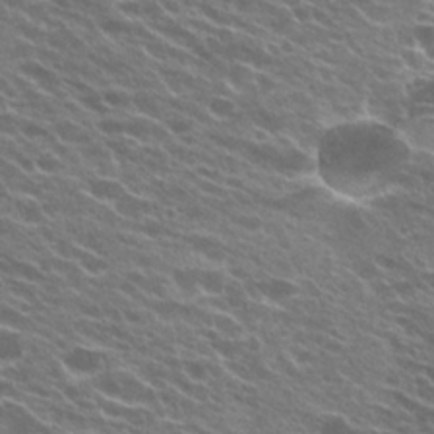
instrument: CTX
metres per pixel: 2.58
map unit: Hto
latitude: 24.0444
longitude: -37.3104
